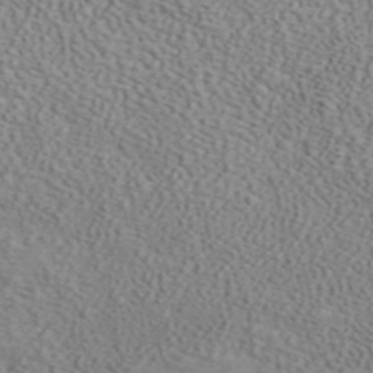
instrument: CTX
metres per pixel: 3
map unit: ANa
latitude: 42.0822
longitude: 16.8030
